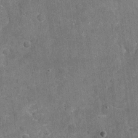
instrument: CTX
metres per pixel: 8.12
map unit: Nhu
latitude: -17.4455
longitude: -56.2900
